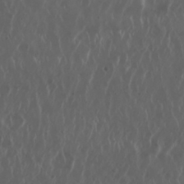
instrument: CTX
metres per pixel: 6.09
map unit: Nhu
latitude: 30.1200
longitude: -59.5371
